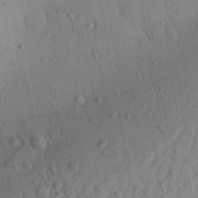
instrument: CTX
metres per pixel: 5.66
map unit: Aa
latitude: 22.1200
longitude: -142.8569
